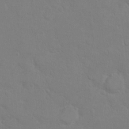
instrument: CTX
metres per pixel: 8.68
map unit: Ht
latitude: 11.7072
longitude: -33.4426
